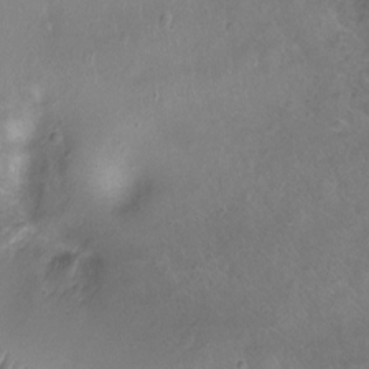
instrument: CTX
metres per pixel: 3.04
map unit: Ht
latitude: -8.4440
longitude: -20.1767
